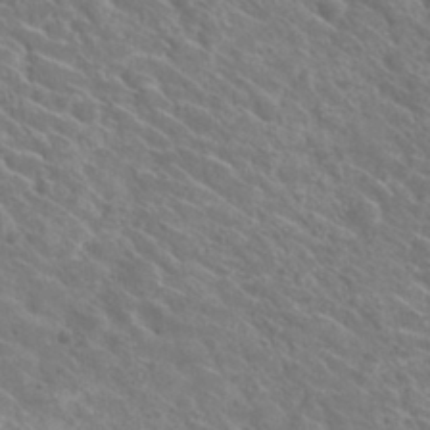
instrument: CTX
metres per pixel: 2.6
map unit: Hto
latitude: 30.8758
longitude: -47.0081
